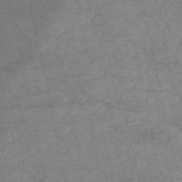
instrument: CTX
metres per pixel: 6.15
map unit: HNb
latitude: -54.0661
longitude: -46.2712
